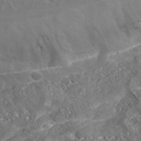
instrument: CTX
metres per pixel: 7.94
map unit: Nhe
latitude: -37.1053
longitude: -90.8002
